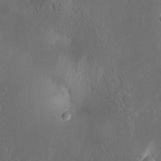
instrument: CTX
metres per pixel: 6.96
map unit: lAa
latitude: 4.2333
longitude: -117.4426
